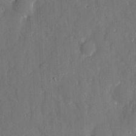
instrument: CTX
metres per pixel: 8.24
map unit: eHh
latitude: 6.7057
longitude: -69.0459
